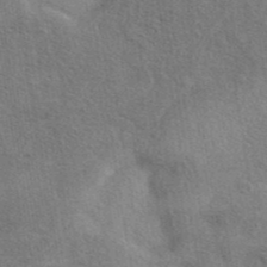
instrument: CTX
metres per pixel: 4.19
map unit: eAb
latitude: 41.1970
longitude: 103.9556
